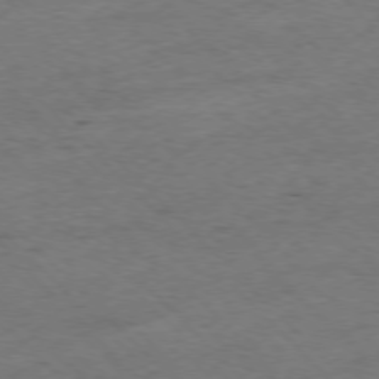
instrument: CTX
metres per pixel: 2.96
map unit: Ap
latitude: -77.6533
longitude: -61.7638
